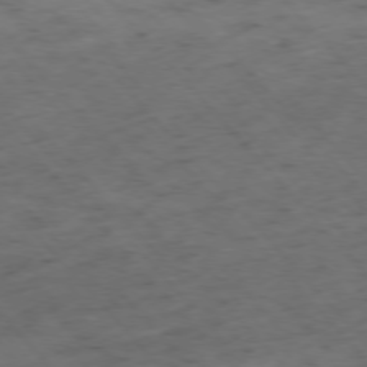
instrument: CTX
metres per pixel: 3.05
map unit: Hpe
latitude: -76.6896
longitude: -17.7261
